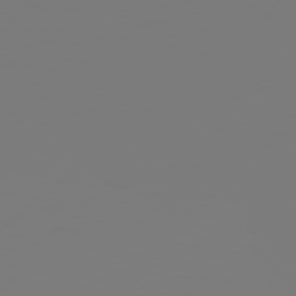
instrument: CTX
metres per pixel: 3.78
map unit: Hpe
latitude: 78.5357
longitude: 173.4076
